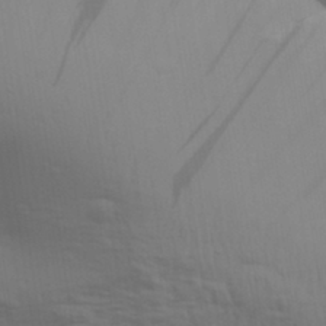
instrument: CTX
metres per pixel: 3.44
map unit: Aa
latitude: 31.1592
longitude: -133.4993
